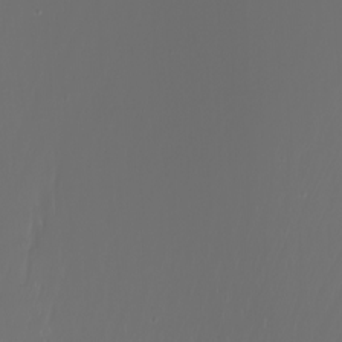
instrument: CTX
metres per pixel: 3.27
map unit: Nhu
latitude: -7.5588
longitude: -83.2725
